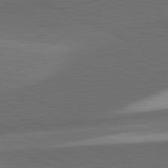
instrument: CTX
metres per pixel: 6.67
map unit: lApd
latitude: 81.6127
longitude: 133.4266
